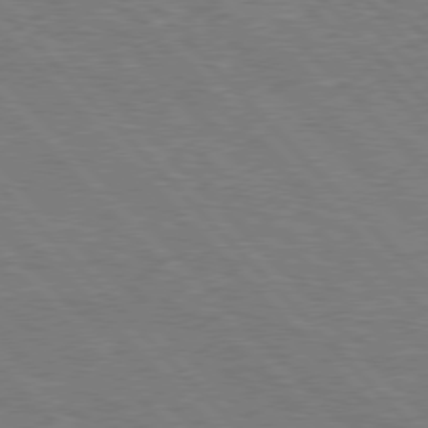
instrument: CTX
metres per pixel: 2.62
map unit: Hpe
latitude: 76.9891
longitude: -150.9135
